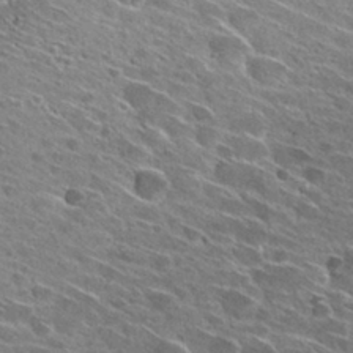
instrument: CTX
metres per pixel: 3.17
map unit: Hto
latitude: 28.8758
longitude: -43.3104
